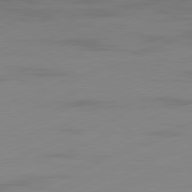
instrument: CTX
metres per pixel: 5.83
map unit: Ap
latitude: -81.6344
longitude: -86.6112
